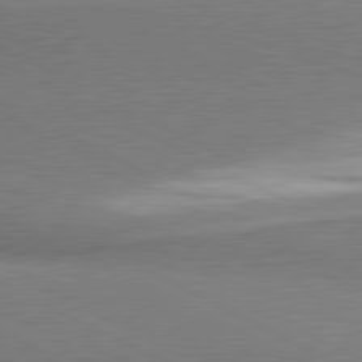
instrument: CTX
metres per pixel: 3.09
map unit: lApd
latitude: 81.2726
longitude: 163.1242
